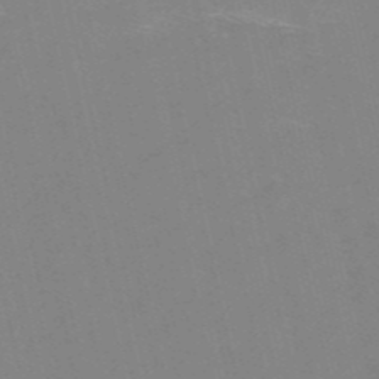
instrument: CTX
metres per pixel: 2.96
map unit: HNb
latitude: -52.0283
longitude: -45.0836
